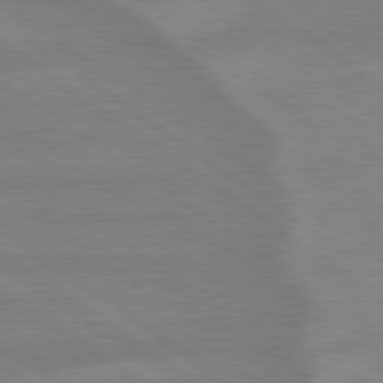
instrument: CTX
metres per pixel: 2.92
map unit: lApd
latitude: 79.3293
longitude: -164.4979
